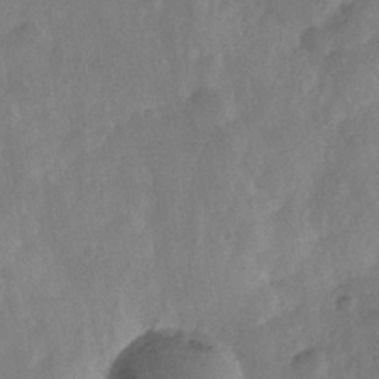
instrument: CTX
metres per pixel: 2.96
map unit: Nhe
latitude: -36.4062
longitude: -176.7246
